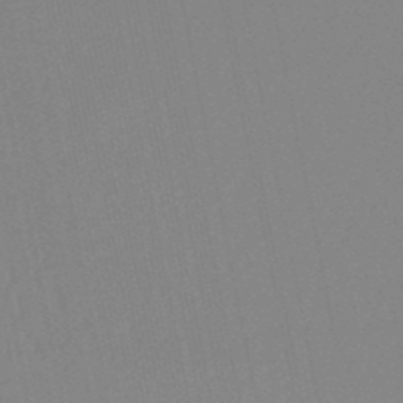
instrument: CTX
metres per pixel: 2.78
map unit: lHb
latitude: -48.8030
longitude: 71.3888
